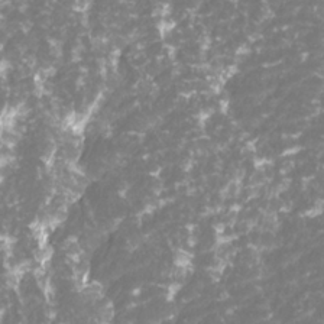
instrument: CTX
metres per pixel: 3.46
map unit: Htu
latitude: -10.5574
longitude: -73.9906
